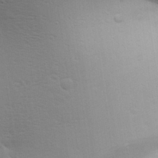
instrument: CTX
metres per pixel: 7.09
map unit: Aa
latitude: 26.9325
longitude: -136.6491
